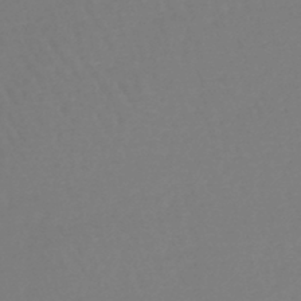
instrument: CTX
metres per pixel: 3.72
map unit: lHb
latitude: -45.8233
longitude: 76.3306
